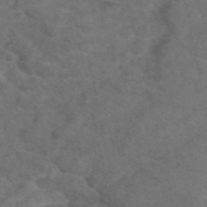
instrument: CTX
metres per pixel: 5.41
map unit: eAb
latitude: 47.9717
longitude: 109.5210
